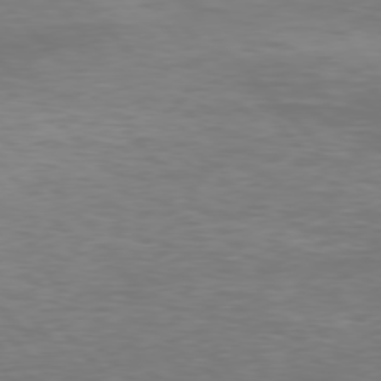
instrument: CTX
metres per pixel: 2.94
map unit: Hpe
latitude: 77.0647
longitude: -168.8380
